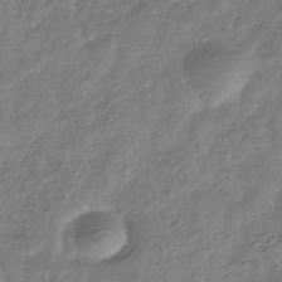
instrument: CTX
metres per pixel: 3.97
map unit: eHb
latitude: -34.0094
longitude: 79.6721
